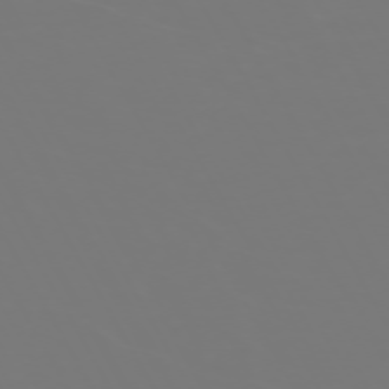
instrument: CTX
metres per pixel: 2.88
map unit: Hpe
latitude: -73.3509
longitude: 3.8044
